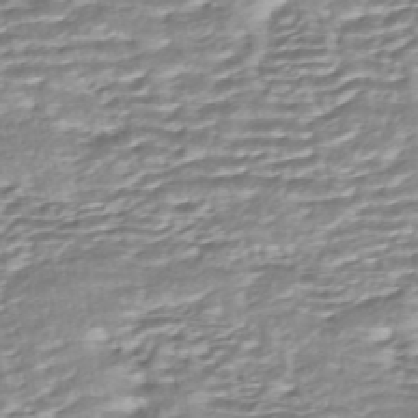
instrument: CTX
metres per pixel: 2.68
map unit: ANa
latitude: -44.4062
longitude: 104.7652
